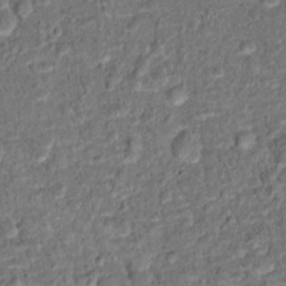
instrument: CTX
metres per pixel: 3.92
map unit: Hto
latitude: 15.5749
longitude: -39.3671
